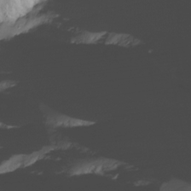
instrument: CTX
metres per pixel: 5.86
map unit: Nhu
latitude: -13.5399
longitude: -62.4412
